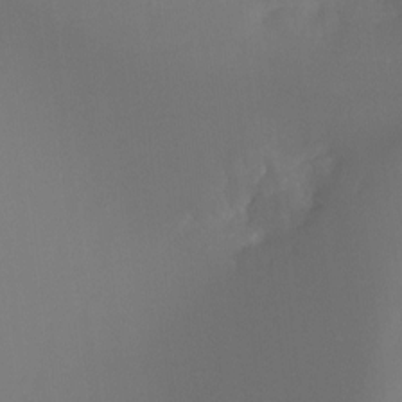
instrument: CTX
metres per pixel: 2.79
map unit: Ht
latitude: -8.3495
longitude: -31.7072
